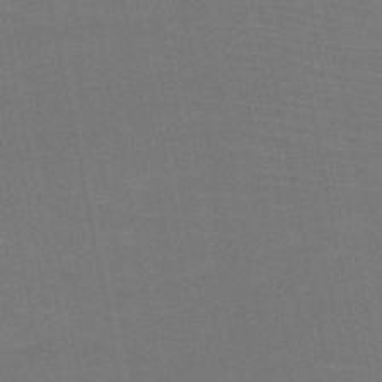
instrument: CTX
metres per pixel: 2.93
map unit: HNb
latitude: -50.5574
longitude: -43.0836
